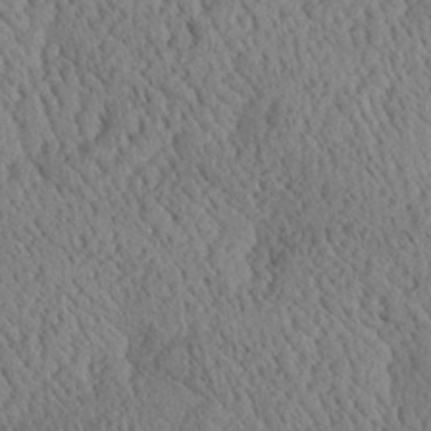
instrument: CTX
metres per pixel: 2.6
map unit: Aa
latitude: 24.5923
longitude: -134.6301
